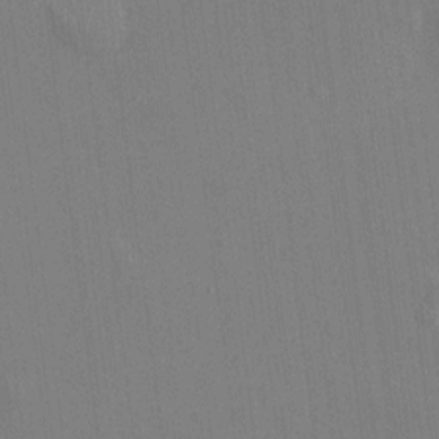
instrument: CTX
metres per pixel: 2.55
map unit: HNhu
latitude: 0.3467
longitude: -5.2537
